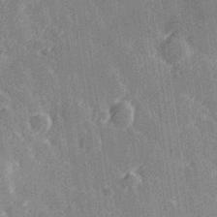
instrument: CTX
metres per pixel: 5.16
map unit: Hve
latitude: 27.5560
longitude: 145.4454
